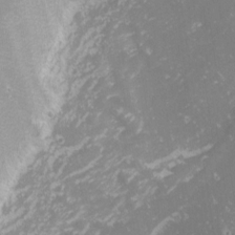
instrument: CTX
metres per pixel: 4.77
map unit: Nhu
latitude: -1.4266
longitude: -81.0269
